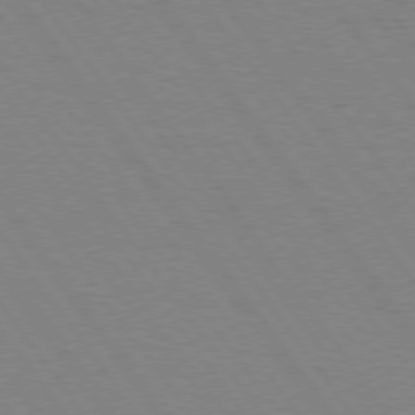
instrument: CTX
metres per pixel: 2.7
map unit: Hpe
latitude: 74.5168
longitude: -137.4994
